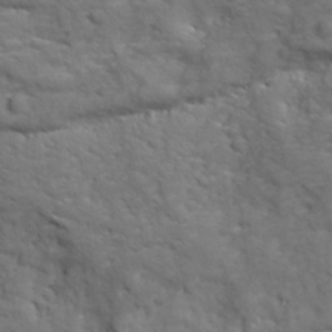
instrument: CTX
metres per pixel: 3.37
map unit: Ave
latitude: 18.9324
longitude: -132.8380
